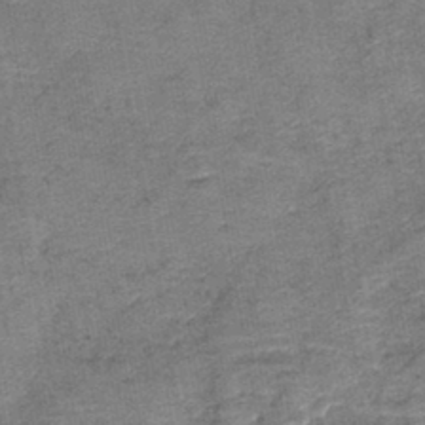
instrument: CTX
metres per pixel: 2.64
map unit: lHb
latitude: -42.0283
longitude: 79.1998
